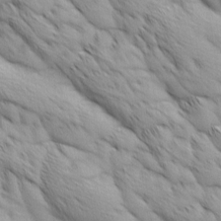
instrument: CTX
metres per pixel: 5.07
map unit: Ave
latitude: 12.3278
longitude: -106.2711
